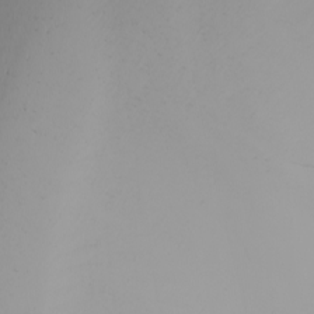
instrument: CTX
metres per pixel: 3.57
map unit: Nhu
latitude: -5.8422
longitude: -94.5168
